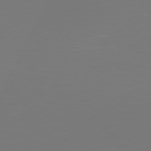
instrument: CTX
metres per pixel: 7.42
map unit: Hpe
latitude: 78.1389
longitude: -171.4048
